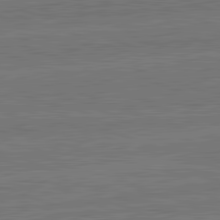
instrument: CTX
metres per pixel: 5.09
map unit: lApd
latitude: 82.7246
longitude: 174.5384
